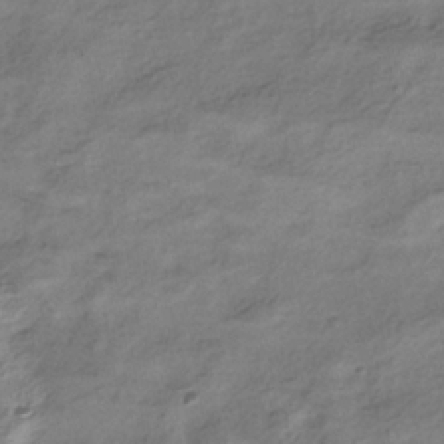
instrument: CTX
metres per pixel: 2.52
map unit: HNhu
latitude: -39.7856
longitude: 101.9178
